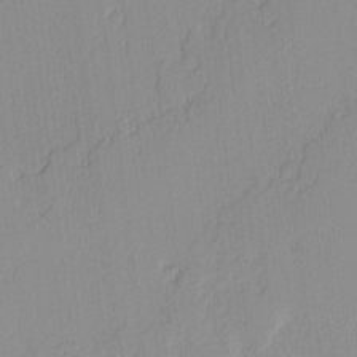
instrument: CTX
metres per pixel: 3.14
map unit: lAvf
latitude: -0.8975
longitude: -108.1011
